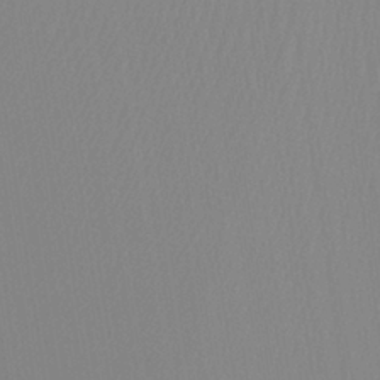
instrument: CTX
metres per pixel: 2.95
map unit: Ht
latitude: -8.4440
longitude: -31.2537
